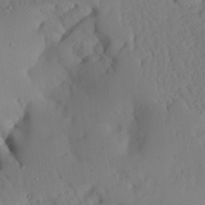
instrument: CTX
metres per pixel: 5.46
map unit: Aa
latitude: 24.0633
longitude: -131.8017
